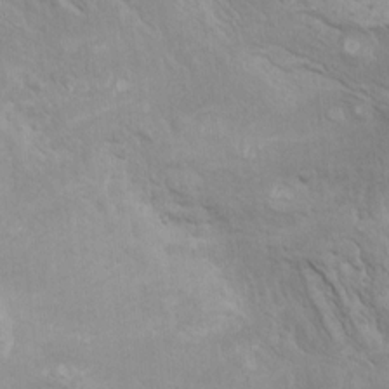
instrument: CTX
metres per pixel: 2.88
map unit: Ht
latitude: 5.4048
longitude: -29.2537
